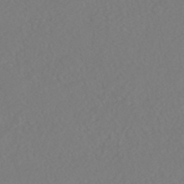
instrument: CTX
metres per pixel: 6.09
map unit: HNhu
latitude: -47.0486
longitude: 104.5573
